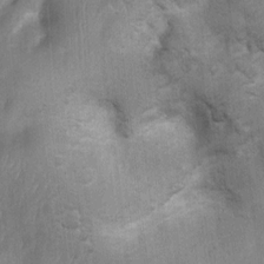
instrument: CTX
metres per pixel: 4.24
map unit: Ht
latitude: 4.1011
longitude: -21.9150
